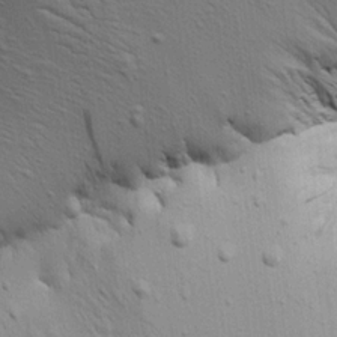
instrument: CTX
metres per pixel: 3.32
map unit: Aa
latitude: 19.5182
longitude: -141.7071
